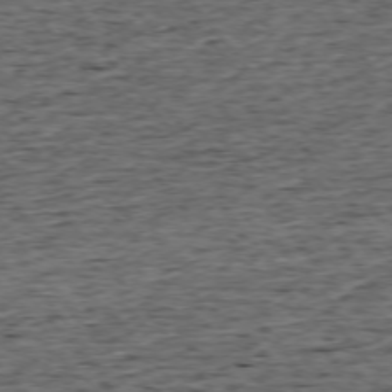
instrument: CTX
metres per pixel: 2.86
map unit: Ap
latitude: -75.1998
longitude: -92.4412
